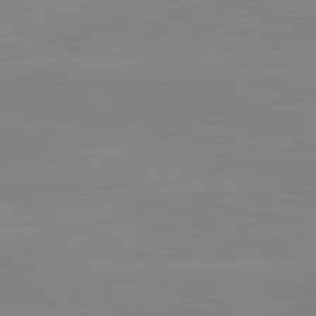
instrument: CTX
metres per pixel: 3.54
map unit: lApd
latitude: 81.5371
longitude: -173.0080
